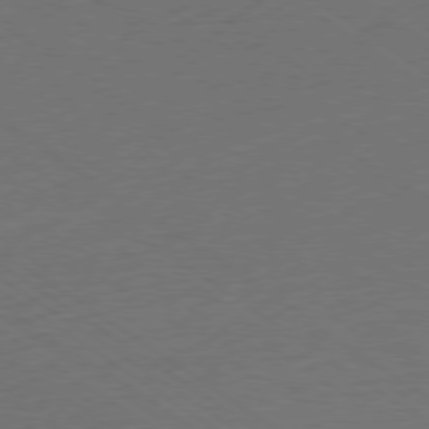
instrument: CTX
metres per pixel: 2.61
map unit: Ap
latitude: -78.7274
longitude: -94.5735
